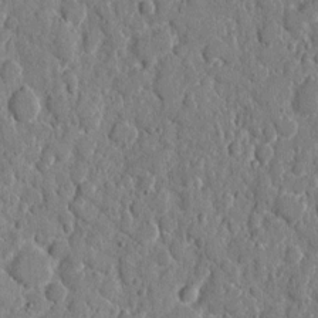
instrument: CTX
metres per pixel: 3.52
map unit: eHh
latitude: 8.2712
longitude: -67.3103
